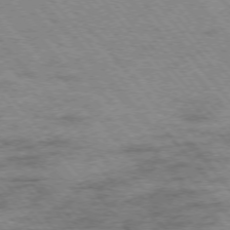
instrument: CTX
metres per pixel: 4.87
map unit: Hpe
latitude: -75.7856
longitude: -14.3468
